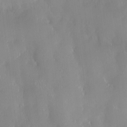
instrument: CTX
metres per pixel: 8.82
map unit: HNhu
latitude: 0.8002
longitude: -4.2333
